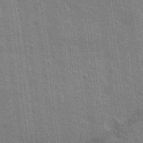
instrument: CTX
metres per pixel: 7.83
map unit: Nhu
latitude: 18.4979
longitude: -30.9136
